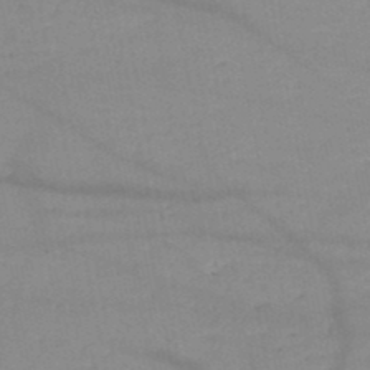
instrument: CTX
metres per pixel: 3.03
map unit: HNb
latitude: -49.6722
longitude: -41.1403
